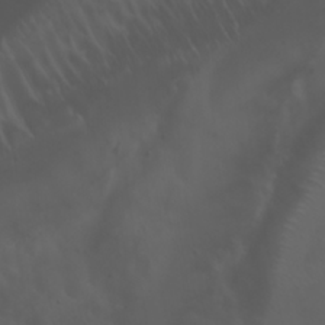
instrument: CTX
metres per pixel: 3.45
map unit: Nhu
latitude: 23.2537
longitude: -65.1025
